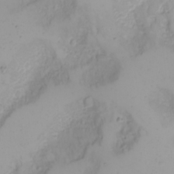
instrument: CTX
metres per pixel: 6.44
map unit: Nhu
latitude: -4.8219
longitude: -85.0648
